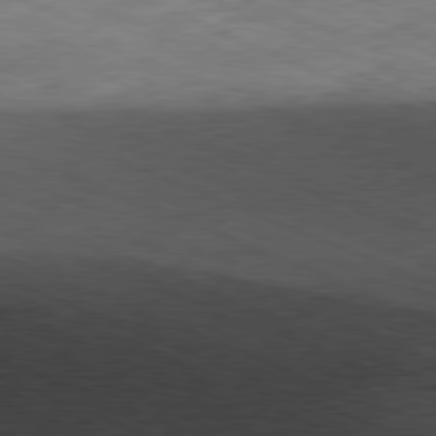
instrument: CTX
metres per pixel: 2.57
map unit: Ap
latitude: -81.5399
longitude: -82.6679
